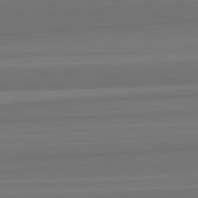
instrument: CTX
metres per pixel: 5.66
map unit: lApd
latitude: 82.6301
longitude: 168.3873
